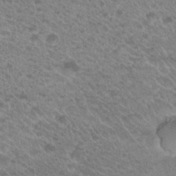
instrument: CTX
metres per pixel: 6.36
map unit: Hto
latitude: 21.7072
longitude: -37.8772
